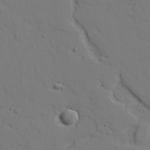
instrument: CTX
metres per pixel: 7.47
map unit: lAvf
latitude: 26.8569
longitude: -109.8772
